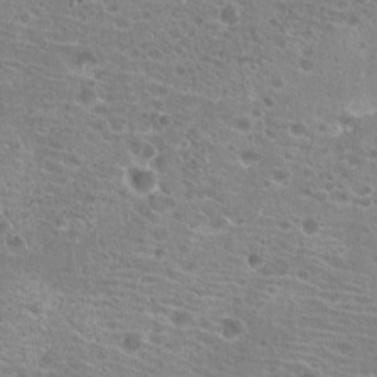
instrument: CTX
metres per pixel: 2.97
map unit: Hto
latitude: 20.9703
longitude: -41.1403
